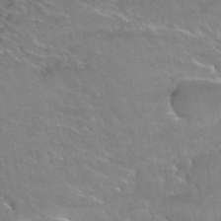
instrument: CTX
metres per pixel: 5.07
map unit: Hto
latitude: 35.8016
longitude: -45.8961
